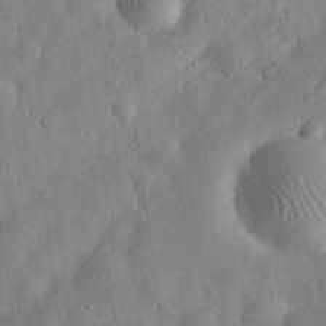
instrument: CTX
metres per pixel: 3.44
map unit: eHh
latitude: 31.4049
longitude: -75.5371
